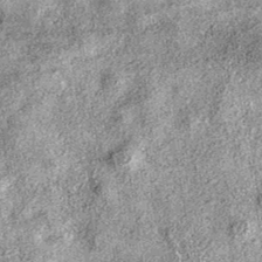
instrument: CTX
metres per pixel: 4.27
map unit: eAb
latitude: 37.2915
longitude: 106.6707
